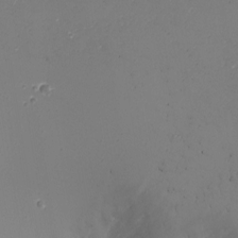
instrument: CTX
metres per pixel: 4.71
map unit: Nhu
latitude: -8.0472
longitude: -91.1025
